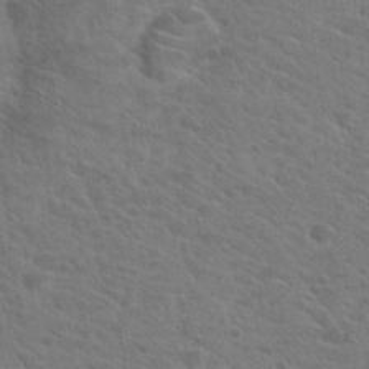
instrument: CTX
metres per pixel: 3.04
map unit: Hto
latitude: 22.1011
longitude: -39.7072
